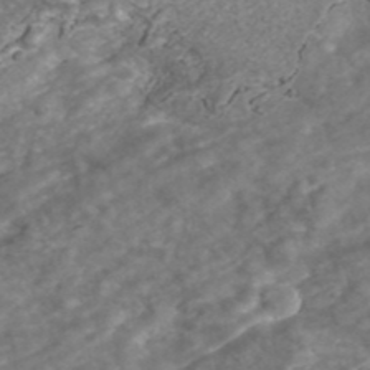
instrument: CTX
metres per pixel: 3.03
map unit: ANa
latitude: 42.3278
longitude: 23.8800
